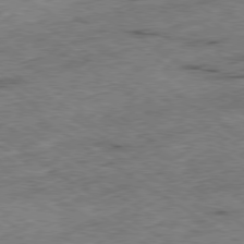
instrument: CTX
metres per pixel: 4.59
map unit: Ap
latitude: -79.8233
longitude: -51.7071
